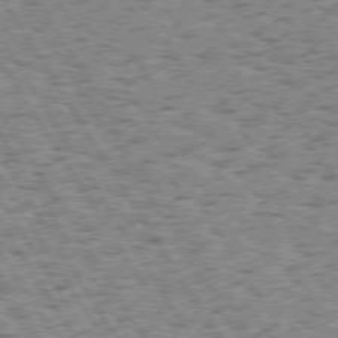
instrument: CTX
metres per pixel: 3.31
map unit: Hpe
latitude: 73.7828
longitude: -133.3671
